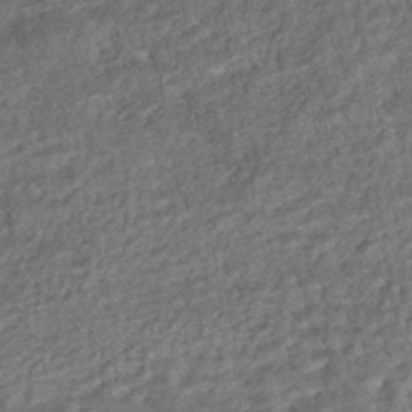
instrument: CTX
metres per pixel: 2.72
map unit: HNhu
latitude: -45.0675
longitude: 97.7478
